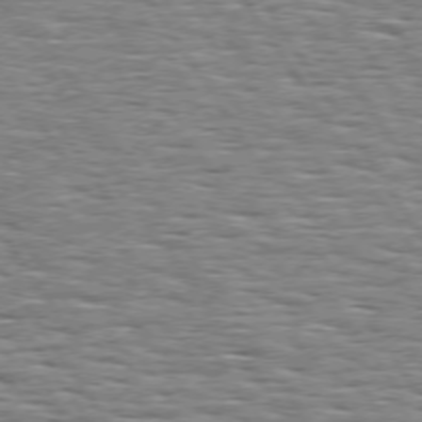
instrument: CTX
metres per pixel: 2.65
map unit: Hpe
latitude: 73.8206
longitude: -138.2900
